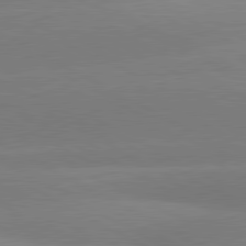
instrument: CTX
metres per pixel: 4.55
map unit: lApd
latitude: 80.5546
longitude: -150.7057
